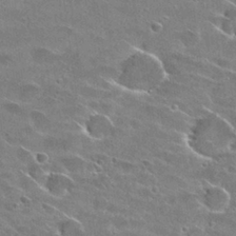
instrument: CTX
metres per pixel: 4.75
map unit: Hto
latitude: 26.2901
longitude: -42.9136
